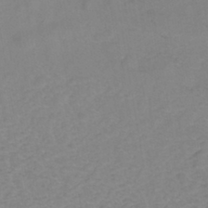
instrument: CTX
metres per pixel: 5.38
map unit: eHh
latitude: -42.8030
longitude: -33.7261
